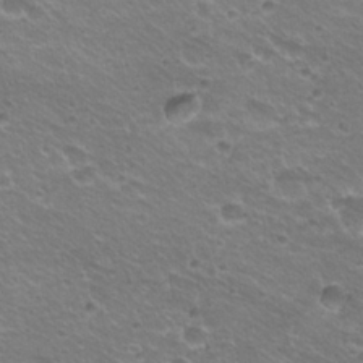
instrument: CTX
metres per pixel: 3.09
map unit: Hto
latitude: 22.3467
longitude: -32.7435
